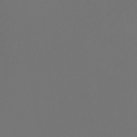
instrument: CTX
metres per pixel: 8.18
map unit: Nhu
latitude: -7.6155
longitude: -91.3671
